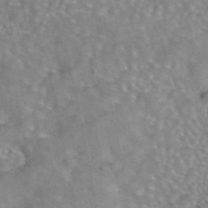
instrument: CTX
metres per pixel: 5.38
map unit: eAb
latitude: 44.2711
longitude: 108.1606
